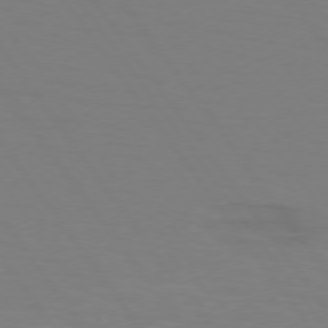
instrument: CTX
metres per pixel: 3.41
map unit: lApd
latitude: 74.5546
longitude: -79.5938
